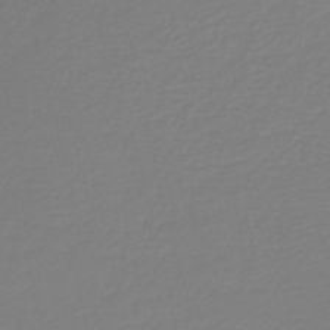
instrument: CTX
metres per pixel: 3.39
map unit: lHb
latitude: -45.0864
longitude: 59.5777
